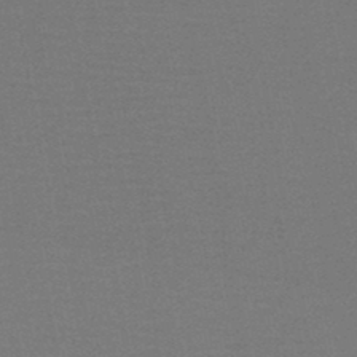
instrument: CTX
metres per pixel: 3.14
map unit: HNb
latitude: -46.0661
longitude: -40.1577
